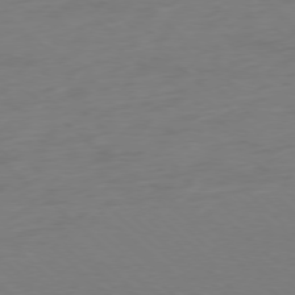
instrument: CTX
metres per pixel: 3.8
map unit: Ap
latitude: -77.9745
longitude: -91.4049
